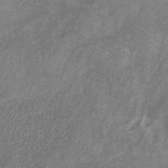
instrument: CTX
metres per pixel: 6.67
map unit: HNb
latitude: -32.3496
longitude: 59.7288
